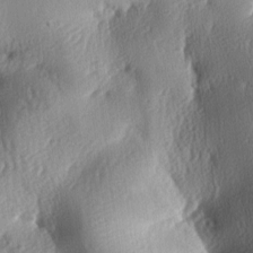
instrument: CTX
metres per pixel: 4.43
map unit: lAa
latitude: -7.1053
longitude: -126.9703
